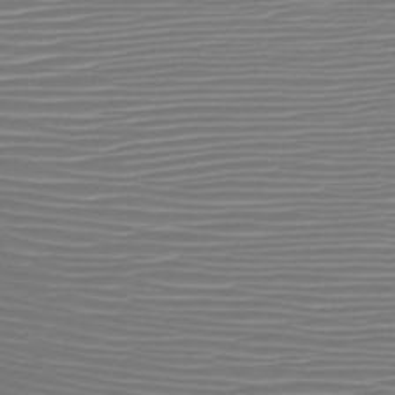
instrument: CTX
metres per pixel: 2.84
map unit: HNb
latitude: -46.6140
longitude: -41.9717
